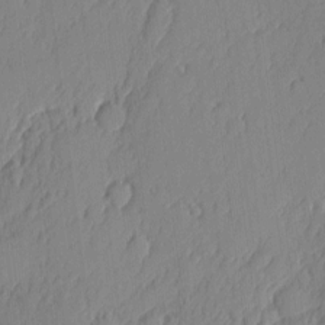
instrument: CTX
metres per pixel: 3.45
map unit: eHh
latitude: 4.3467
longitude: -76.2711
